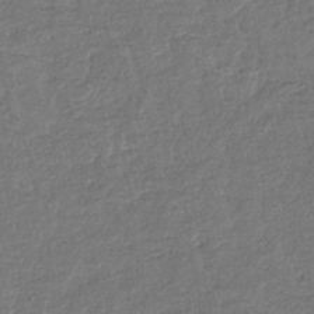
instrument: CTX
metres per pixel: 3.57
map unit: eHb
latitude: -34.4629
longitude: 77.1809
